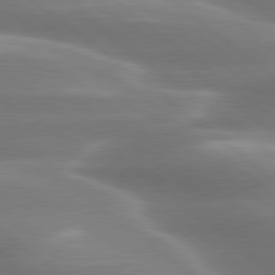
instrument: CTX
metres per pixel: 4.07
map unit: lApd
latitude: 79.7639
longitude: -117.7261
